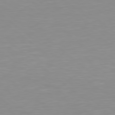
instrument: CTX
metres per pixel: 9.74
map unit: Hpe
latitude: 78.6869
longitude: -172.5545
